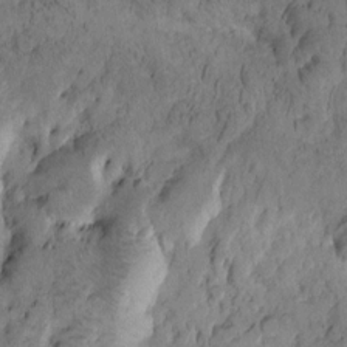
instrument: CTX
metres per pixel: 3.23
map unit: Htu
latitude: -3.6910
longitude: 173.1431
